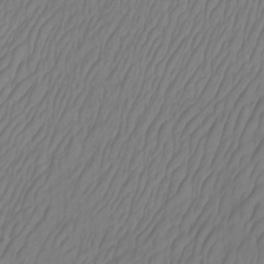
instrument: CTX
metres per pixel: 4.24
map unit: Htu
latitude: -12.7274
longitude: -46.9514
